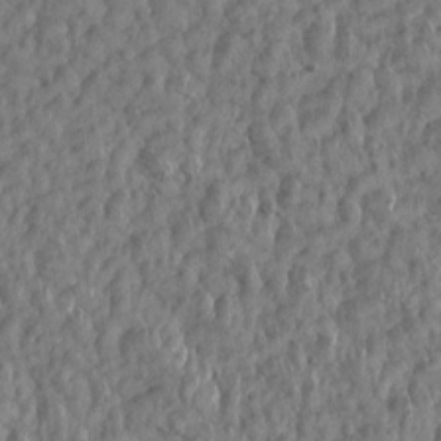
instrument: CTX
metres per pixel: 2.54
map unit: Aa
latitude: 14.3279
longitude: -141.8583
